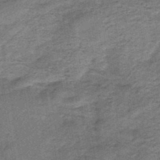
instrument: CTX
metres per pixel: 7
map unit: HNb
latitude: -48.2929
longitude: -38.8380
